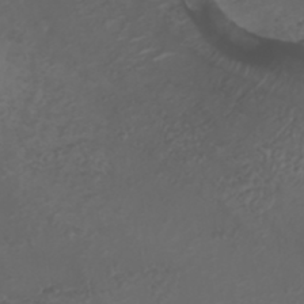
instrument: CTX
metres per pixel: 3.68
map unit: ANa
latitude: 36.1578
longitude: 14.3873
